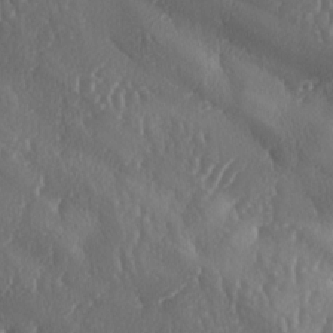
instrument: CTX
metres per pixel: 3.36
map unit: lAa
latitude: -7.6533
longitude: -128.6868
